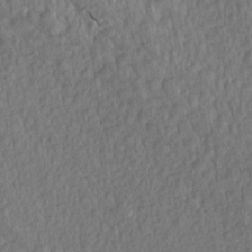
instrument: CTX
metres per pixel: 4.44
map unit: Aa
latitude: 15.2348
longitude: -145.1214
